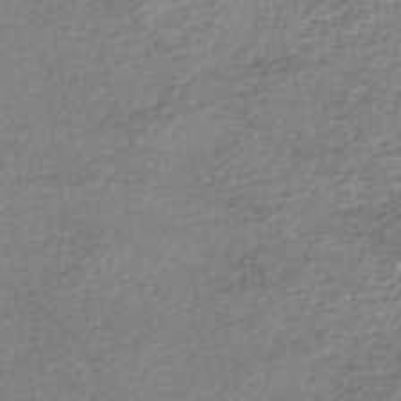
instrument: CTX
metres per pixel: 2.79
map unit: HNhu
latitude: -47.6722
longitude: 102.8786
